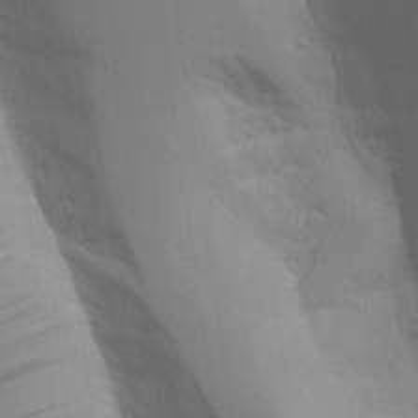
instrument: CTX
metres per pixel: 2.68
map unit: Aa
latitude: 25.8961
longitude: -129.8583
